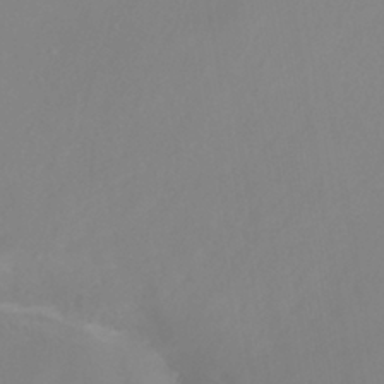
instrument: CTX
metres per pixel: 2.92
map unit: HNhu
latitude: -41.2376
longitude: 106.7841
